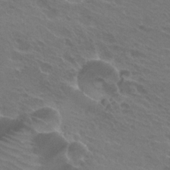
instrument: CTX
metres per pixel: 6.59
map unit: Hto
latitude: 25.0080
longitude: -38.6679
